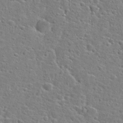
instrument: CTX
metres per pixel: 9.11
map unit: Hto
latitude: 25.3292
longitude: -47.8206
